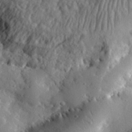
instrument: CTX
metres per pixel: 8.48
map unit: lHvf
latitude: 33.0081
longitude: -84.9136
